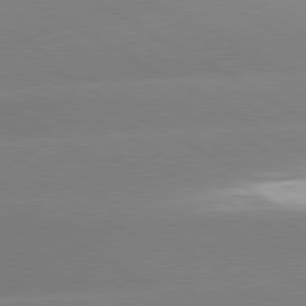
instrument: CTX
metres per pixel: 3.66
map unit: lApd
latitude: 80.4034
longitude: -153.0270
